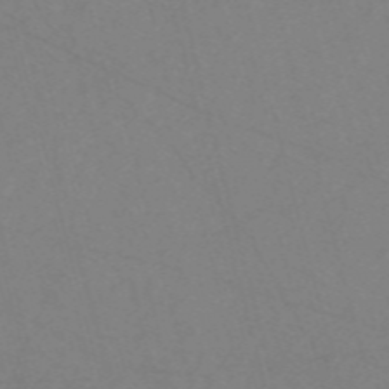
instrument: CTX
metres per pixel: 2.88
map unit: Nve
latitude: -58.4251
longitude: 51.2376
